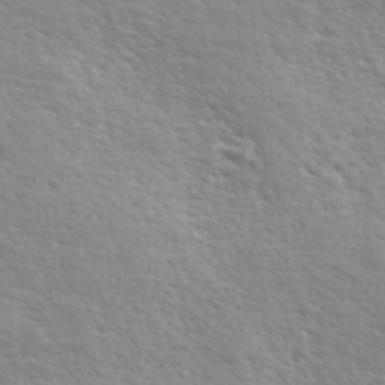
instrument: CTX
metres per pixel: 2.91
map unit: eHh
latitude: 36.6302
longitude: -138.9892
